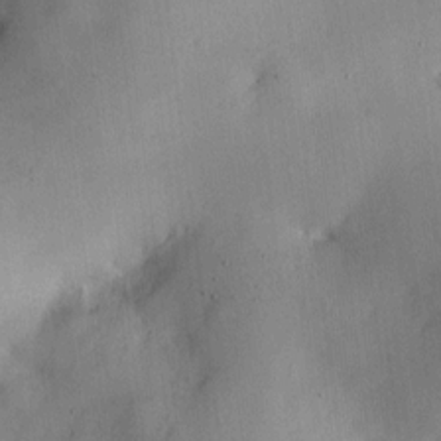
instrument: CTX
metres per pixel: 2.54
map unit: HNhu
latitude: 6.9325
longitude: 7.2187
